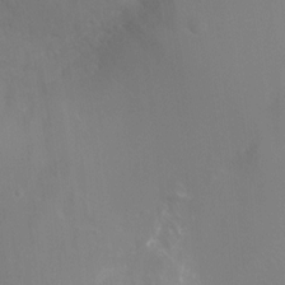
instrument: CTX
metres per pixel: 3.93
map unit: Ht
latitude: -4.4251
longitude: -26.2523
